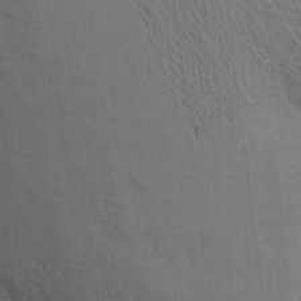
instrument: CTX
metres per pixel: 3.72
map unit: Aa
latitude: 15.8773
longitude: -147.3482
